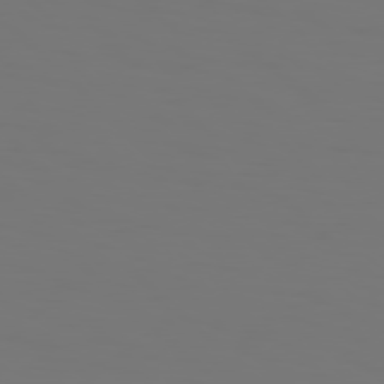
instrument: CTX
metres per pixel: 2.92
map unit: Hpe
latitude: 77.2726
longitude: -134.7813
